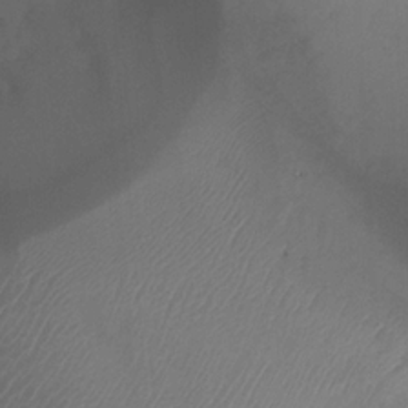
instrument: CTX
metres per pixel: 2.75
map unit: Ht
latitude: 1.6882
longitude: -21.5560
